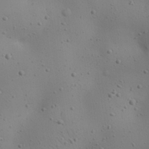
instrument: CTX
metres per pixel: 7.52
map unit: eHh
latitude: 24.8380
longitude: -71.0269
